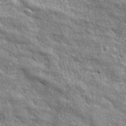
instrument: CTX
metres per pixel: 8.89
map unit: ANa
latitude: 43.3671
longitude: -87.3670
